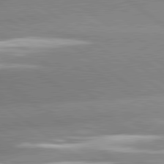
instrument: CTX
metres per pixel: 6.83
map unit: lApd
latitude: 81.2159
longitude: -157.1592
